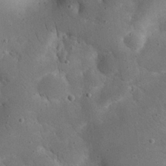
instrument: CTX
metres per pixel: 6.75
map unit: eHh
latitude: 23.4426
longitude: -67.3292
